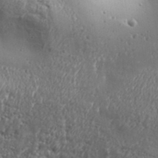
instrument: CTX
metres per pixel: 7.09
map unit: Aa
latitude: 32.3656
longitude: -134.1577
